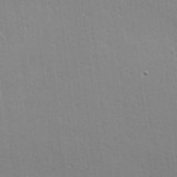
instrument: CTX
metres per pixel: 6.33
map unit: Hve
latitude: 18.3467
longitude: 149.5777
